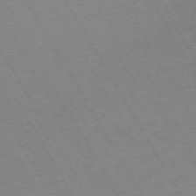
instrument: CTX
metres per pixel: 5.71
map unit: Hpe
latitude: -72.1039
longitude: 9.1998
